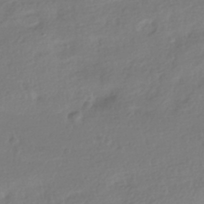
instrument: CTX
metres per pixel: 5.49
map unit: HNhu
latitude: -40.8975
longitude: 97.8611
